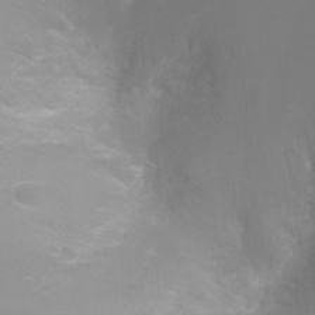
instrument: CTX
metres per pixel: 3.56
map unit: Ht
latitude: -2.8596
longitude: -25.4048
